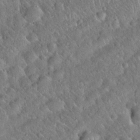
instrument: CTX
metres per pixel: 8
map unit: Hto
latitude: 19.2726
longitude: -52.7624
